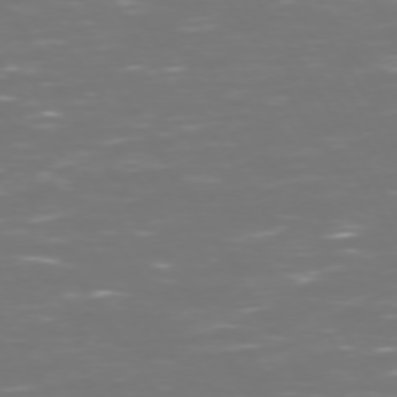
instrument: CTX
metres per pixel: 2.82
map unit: Hpe
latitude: 72.6869
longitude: -127.0081
